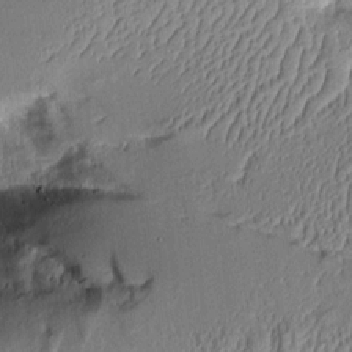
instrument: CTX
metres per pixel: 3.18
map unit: Aa
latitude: 9.7450
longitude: -128.7435
